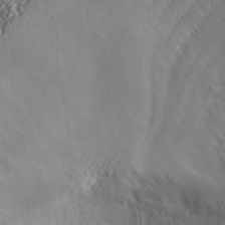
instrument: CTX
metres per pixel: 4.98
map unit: ANa
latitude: 41.4804
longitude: 55.3321
